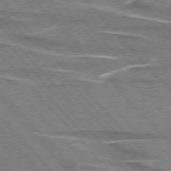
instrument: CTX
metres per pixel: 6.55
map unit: lApd
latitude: 76.4790
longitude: -80.8380
